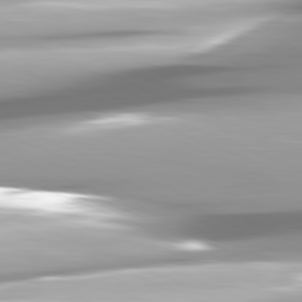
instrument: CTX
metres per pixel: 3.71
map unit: lApd
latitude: 81.7072
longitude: -147.5938
